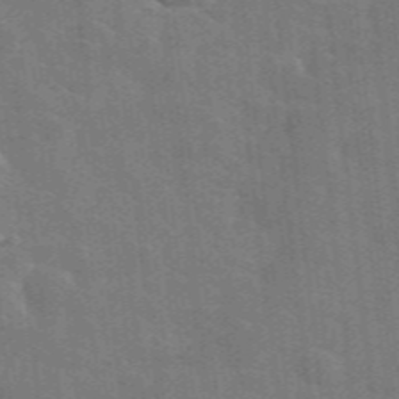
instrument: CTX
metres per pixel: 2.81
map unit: lHvf
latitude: 36.4790
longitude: -90.8191
